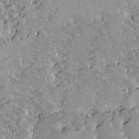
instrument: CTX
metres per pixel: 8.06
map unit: HNhu
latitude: 5.3293
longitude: 3.8044
